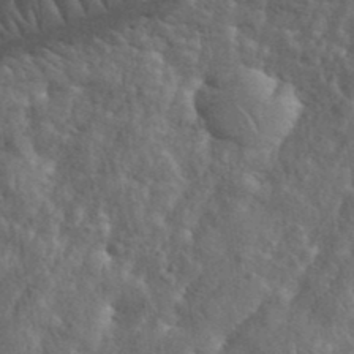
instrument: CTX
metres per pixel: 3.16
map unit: eHh
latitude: 38.2522
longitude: -57.9339
